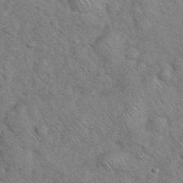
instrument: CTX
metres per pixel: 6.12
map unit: eHh
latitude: 37.2348
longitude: -64.0822
